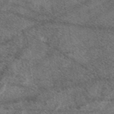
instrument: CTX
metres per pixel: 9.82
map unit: eAb
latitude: 47.6127
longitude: 118.4629
